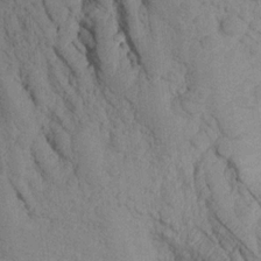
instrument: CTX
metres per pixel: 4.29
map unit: Aa
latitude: 16.8191
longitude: -145.5560
